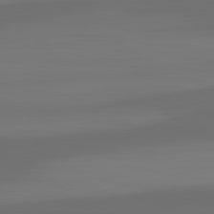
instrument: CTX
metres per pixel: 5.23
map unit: lApd
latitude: 82.7057
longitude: 162.7841
